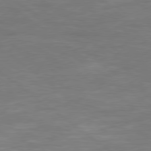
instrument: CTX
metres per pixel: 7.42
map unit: Hpe
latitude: 78.4034
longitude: -127.0459
